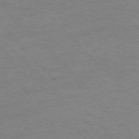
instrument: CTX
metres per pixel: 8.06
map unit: Ap
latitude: -75.1243
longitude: -78.1767
